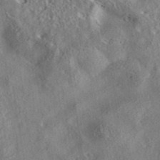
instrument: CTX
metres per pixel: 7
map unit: eAb
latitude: 37.8772
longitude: 113.0864
